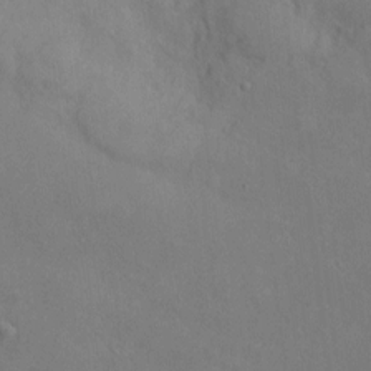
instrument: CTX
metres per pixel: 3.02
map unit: Htu
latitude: -6.7841
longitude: 160.4818
